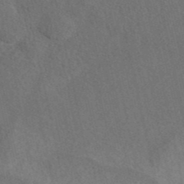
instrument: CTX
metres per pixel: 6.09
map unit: eAb
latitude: 42.5924
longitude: 109.1431
